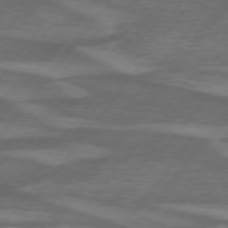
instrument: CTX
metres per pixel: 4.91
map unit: lApd
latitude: 74.8758
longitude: -78.4790
